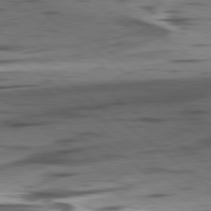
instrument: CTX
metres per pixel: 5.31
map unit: lApd
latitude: 78.8569
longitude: -50.4979
